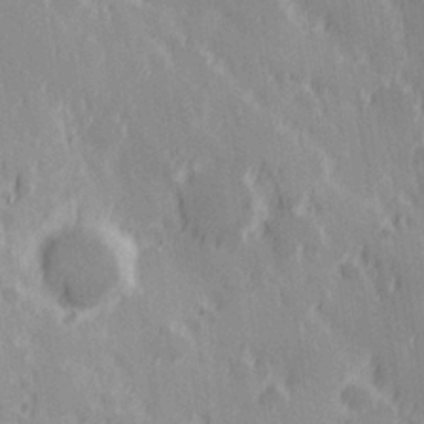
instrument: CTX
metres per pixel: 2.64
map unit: Hve
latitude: 25.5938
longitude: 146.2172
